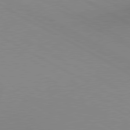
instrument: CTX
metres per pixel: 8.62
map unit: lApd
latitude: 80.2333
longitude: 134.9920
